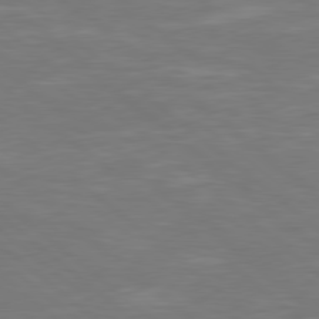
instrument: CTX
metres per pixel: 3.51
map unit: Hpe
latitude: 78.4790
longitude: -125.7071
